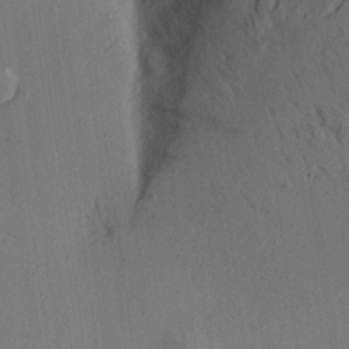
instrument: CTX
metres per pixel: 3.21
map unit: Aa
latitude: 22.2145
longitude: -141.5182
